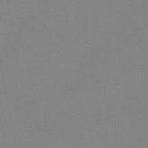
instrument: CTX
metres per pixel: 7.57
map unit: eHb
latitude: -48.8975
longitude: 77.0297
